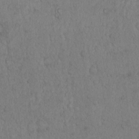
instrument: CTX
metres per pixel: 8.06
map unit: Hto
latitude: 12.1578
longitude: -55.9339
